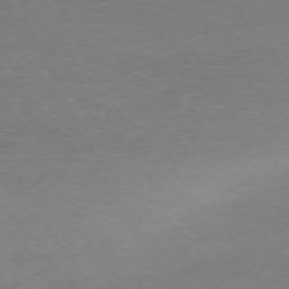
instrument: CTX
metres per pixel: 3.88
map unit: Ap
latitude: -76.1795
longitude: -81.2915
